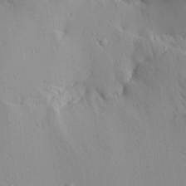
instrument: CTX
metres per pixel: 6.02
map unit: Aa
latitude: 12.5546
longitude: -142.7813
